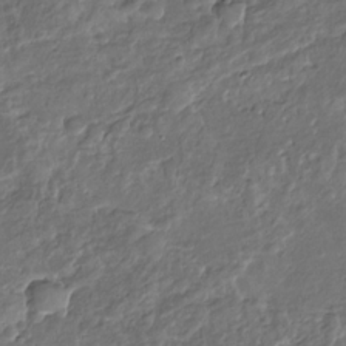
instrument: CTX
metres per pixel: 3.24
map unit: Nhu
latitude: -30.9730
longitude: -60.9136
